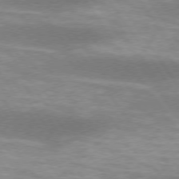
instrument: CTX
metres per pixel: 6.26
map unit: lApd
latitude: 74.9136
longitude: -49.1214
